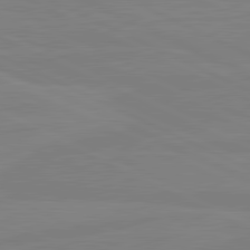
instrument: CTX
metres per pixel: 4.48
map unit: lApd
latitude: 81.4615
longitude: -177.4426
